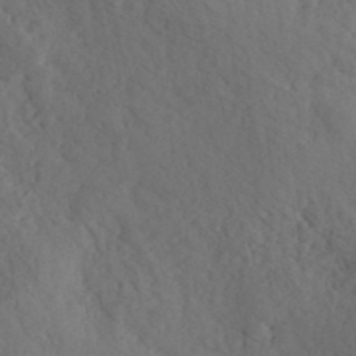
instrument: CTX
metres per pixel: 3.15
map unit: ANa
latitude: 41.1214
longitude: 52.6707
